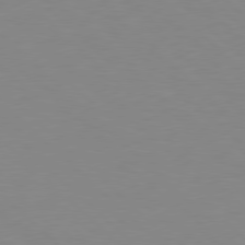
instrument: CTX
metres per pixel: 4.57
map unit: Hpe
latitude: 78.3090
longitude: -164.2711
